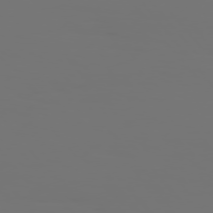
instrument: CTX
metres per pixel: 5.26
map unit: Hpe
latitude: 76.0444
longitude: -139.2537
